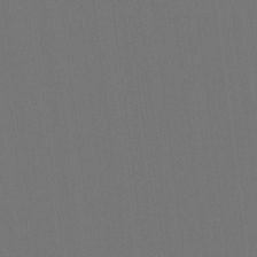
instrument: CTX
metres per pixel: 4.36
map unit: Htu
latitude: -14.0094
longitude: -48.4412
